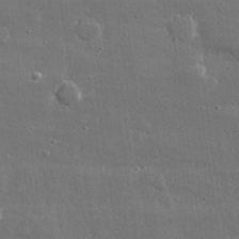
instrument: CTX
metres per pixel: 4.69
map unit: lHvf
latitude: 30.9703
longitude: -89.4238
